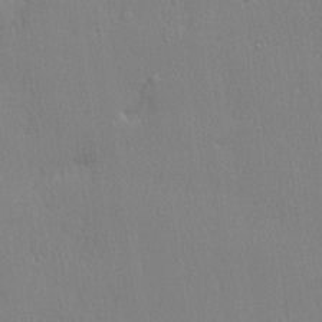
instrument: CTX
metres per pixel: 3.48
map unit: lHvf
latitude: 21.1781
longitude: 141.3132
